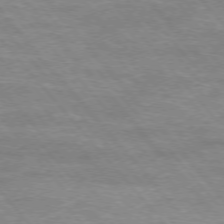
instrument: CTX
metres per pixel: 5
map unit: Hpe
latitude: -76.5385
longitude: -13.4238
